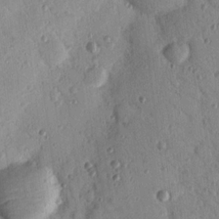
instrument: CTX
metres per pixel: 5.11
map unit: Nhu
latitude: 18.1766
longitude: -78.2523
